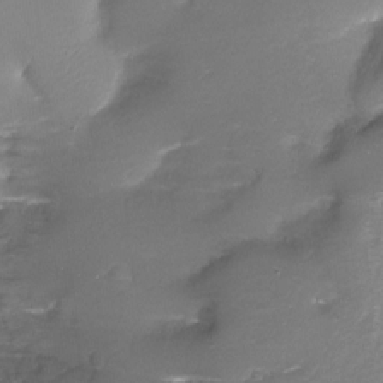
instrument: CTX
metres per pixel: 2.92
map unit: Nhu
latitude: -17.9178
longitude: -45.9339
